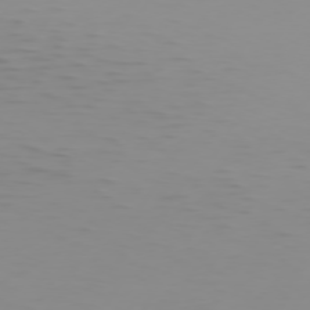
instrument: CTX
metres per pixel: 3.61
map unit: Hpe
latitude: 74.6679
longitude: -126.3845
